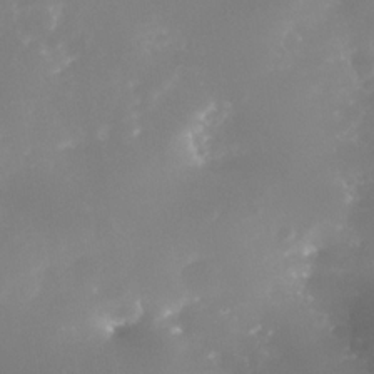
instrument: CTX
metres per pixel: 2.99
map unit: Nhe
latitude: -33.1809
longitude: -116.1011
